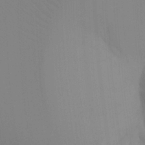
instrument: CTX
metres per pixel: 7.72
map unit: Ht
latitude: -8.4251
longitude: -31.1970
